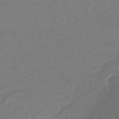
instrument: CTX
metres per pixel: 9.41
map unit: eHb
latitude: -45.9178
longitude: 89.6533
